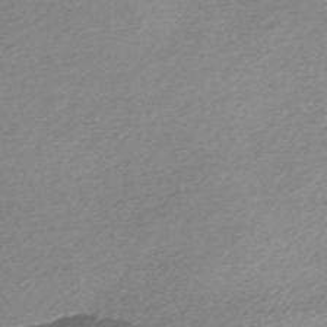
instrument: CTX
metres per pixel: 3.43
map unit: Nve
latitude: -56.6329
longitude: 61.1998
